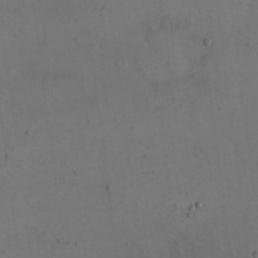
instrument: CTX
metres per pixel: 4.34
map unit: eHh
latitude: 15.8395
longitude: -67.7449
